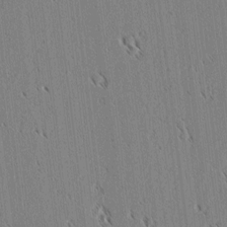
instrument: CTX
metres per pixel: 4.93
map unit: lAvf
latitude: 2.8002
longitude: -106.4601
